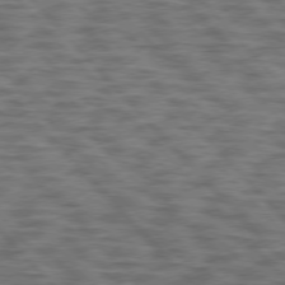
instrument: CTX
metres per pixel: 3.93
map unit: lApd
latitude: 76.3845
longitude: -70.0255
